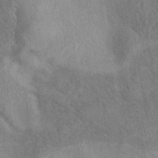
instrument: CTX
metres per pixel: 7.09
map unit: eAb
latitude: 40.0633
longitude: 108.6329
